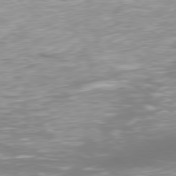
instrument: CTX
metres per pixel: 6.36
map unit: Ap
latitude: -79.7666
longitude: -60.8002
